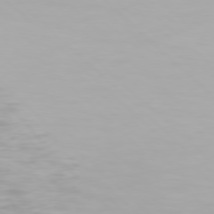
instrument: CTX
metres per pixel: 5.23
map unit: Hpe
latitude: 77.1592
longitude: -163.1404
